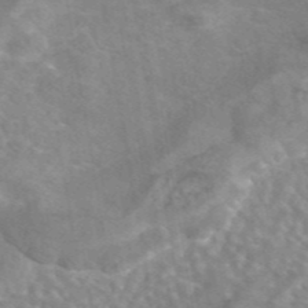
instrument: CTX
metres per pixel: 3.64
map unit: eAb
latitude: 44.8758
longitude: 109.2565
